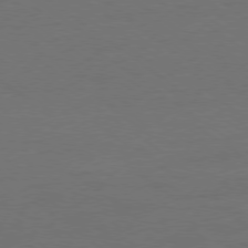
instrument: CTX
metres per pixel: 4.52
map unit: Ap
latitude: -79.3509
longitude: -53.9339
